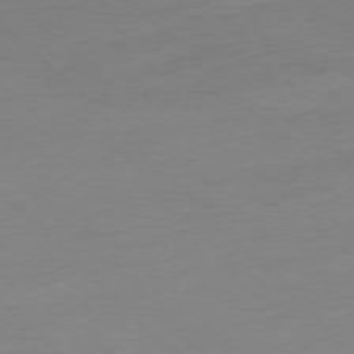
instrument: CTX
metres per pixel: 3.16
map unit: Ap
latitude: -77.2754
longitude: -62.9892
